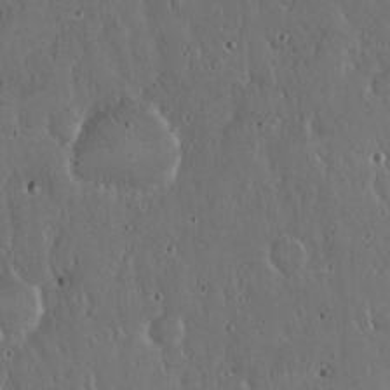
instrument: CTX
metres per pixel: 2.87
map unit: Hto
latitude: 18.1766
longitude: -59.6694
